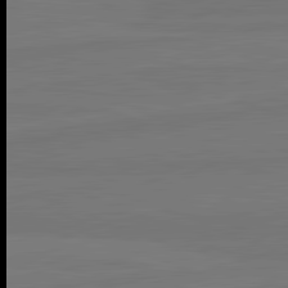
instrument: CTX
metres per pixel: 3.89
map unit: lApd
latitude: 82.1011
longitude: -179.9906
